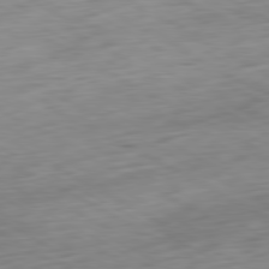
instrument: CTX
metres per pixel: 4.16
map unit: Ap
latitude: -80.8030
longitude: -71.2348
